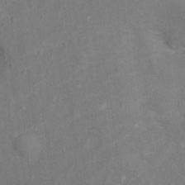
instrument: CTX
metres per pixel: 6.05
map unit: Ht
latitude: 14.1578
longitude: -41.5371
